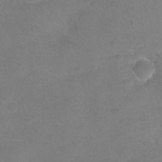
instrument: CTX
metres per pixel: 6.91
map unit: Nhu
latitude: 25.5371
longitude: -52.6491
